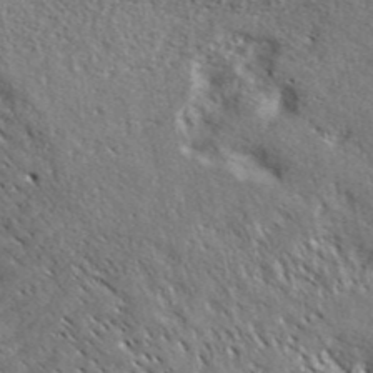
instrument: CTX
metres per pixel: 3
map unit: ANa
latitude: 42.6113
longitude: -88.7813
